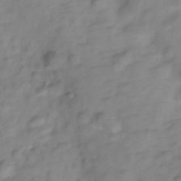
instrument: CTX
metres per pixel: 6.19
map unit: Hve
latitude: -28.9731
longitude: 92.7463
